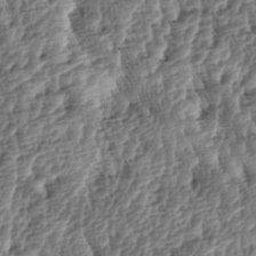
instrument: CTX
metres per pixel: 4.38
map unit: lAa
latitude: -4.2739
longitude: -122.4223
